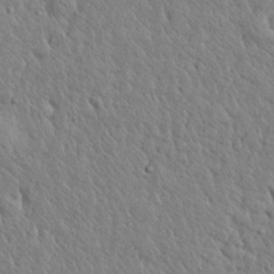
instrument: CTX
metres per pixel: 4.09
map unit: eHh
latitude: 28.2522
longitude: -75.9150
